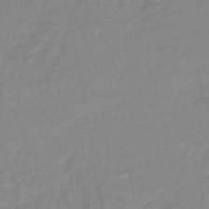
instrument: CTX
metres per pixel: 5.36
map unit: lHb
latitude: -40.1039
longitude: 72.2739
